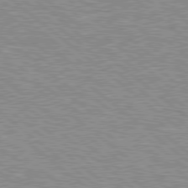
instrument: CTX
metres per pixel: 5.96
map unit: Hpe
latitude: 78.6680
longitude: -156.0255
